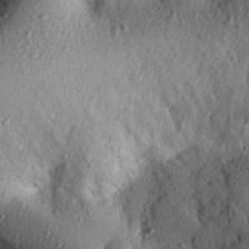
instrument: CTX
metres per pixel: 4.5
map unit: eHh
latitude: 24.7057
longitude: -78.5546
